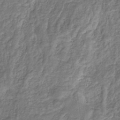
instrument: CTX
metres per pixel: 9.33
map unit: eHb
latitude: -29.9556
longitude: 68.7652
